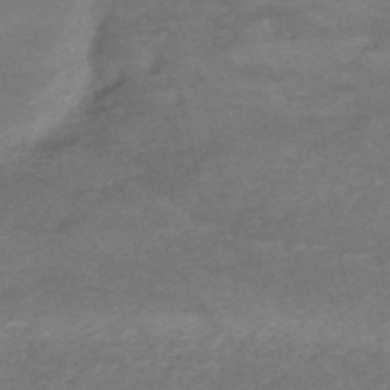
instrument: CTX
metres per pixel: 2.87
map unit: HNb
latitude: -55.1242
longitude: -45.0269
